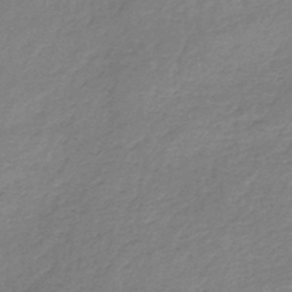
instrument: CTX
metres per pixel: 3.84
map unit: lHb
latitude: -44.7085
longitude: 69.6155
